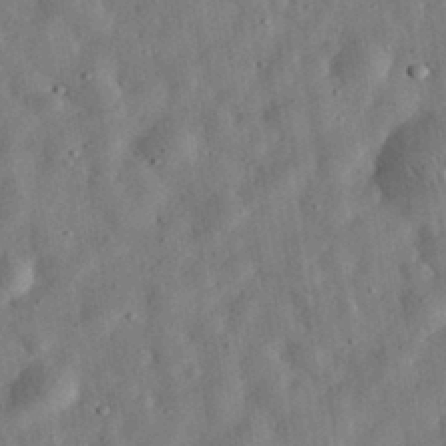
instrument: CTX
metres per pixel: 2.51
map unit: eHh
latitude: 32.8947
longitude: -75.3482
